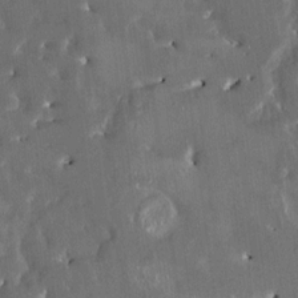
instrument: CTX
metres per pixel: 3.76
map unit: HNhu
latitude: 3.4993
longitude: 8.1606
